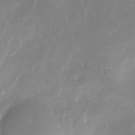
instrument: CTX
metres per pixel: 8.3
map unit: Nhu
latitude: -27.4643
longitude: -60.0255
